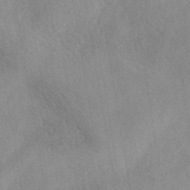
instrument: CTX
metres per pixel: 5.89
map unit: eAb
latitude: 40.6301
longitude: 108.7841
